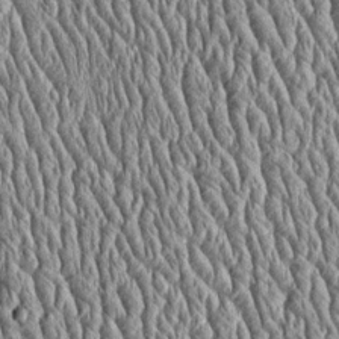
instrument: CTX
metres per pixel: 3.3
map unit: Htu
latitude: -4.1039
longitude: 157.6722
